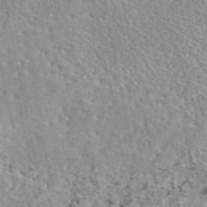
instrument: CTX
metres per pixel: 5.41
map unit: eAb
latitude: 45.4237
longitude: 112.0094
